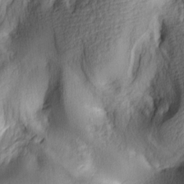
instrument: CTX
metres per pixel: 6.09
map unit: lAa
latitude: 4.9514
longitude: -113.3859
